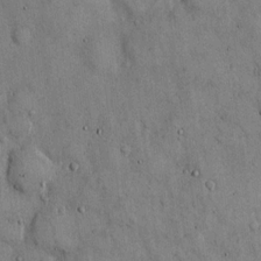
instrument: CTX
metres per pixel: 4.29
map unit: Hto
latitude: 13.4049
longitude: -60.0444
